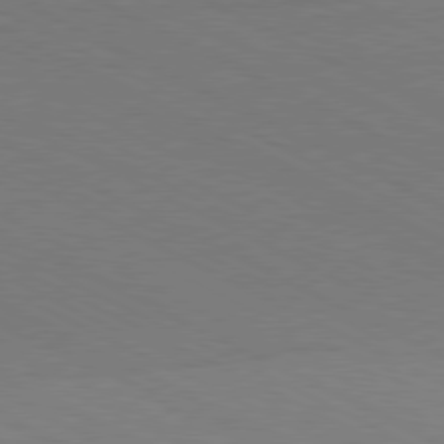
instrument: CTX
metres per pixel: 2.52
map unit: Hpe
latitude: -81.2943
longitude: 12.9542
